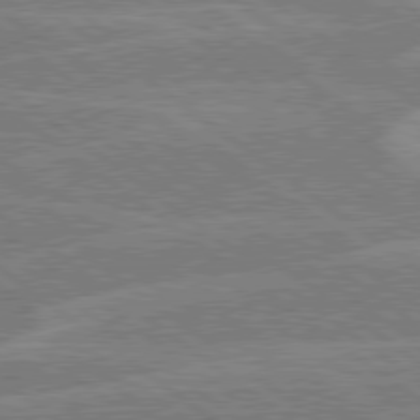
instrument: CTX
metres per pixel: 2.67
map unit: lApd
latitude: 79.0459
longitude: -160.8758
